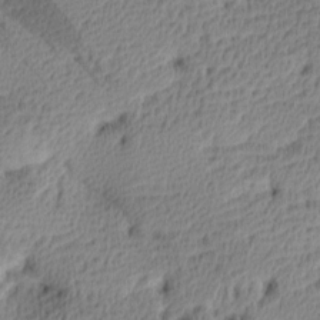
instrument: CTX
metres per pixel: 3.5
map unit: lAa
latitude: -9.1998
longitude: -124.9513
